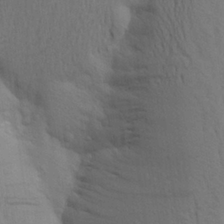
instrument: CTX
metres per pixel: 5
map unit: Aa
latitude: 24.7813
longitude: -148.8758
